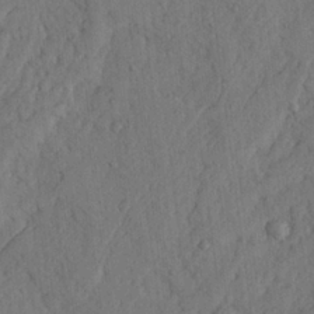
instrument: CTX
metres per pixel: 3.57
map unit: Ave
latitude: 23.6883
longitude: -133.3482
